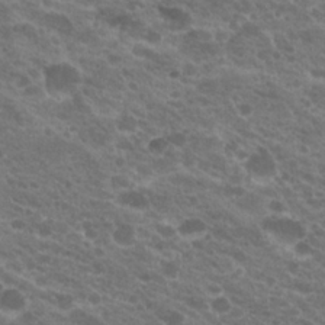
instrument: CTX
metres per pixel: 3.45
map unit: Hto
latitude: 20.6869
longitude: -35.5560
